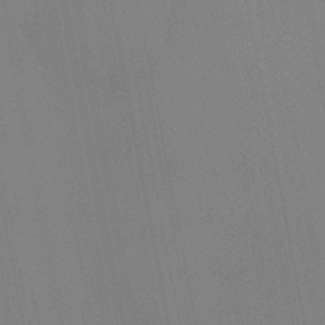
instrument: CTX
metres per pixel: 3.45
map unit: HNhu
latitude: 6.3278
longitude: 4.6329
